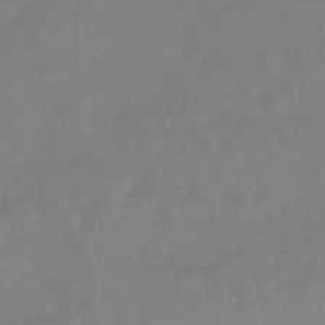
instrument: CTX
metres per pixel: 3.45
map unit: eHb
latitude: -45.9556
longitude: 84.8219
